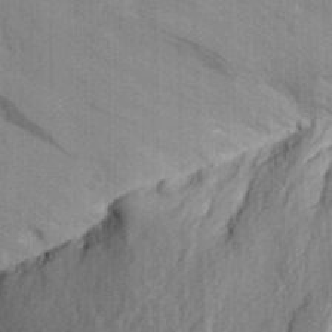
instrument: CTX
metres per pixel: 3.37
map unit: Aa
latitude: 30.3279
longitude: -138.5357
